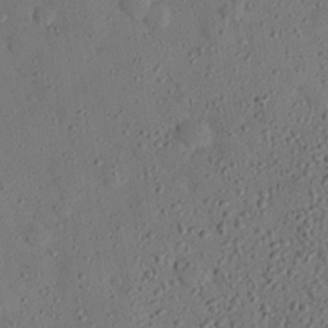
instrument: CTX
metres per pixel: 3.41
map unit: eHh
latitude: 25.9906
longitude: -79.4427
